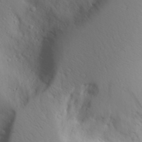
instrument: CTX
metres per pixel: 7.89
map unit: Aa
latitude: 27.6883
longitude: -146.2334
